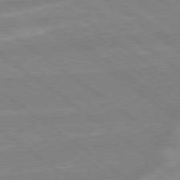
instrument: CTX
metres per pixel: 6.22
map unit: Hpe
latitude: 78.9325
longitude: -164.3089
